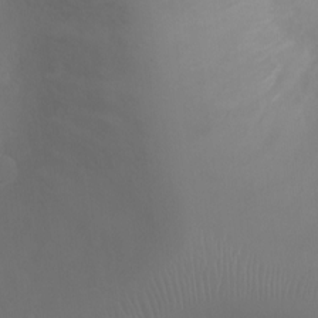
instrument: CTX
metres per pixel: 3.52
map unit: Ht
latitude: -3.9556
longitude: -18.9513
